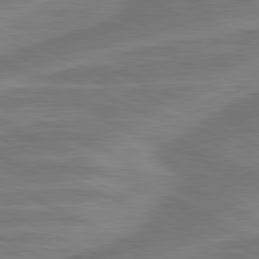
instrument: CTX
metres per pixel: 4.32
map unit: lApd
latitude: 81.1025
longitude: -175.2159
